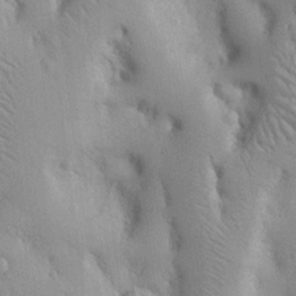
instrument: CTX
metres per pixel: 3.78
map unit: Nhu
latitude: 14.9514
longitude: -78.2334
